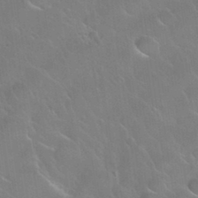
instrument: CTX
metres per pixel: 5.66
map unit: Nhu
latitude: 31.3293
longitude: -54.2333
